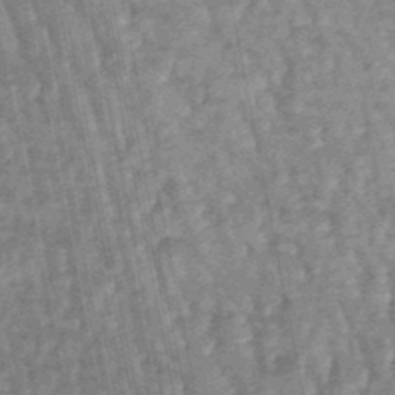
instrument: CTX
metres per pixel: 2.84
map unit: lHb
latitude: -47.6910
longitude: 78.6518
